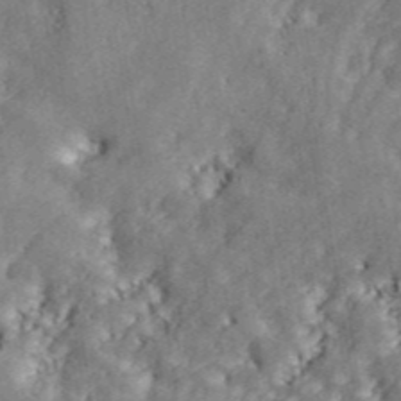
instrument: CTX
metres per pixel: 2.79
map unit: ANa
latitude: 44.6112
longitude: 45.9556
